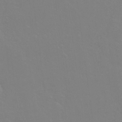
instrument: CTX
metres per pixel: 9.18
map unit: Hto
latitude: -7.2187
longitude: -38.3656
